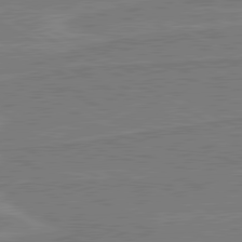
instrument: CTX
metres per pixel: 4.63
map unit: lApd
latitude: 80.7246
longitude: 168.3873
